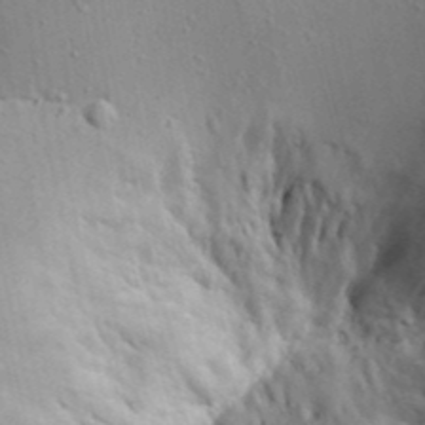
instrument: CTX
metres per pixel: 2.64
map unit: lAa
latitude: 19.6694
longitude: -140.4412
